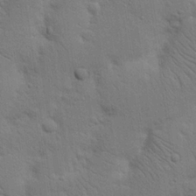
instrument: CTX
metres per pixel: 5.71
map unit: Nhu
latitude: 18.2900
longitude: -75.1214
